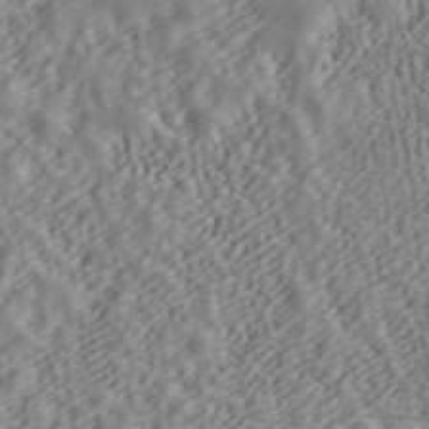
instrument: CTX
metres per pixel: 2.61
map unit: ANa
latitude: 42.7246
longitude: 47.5021
